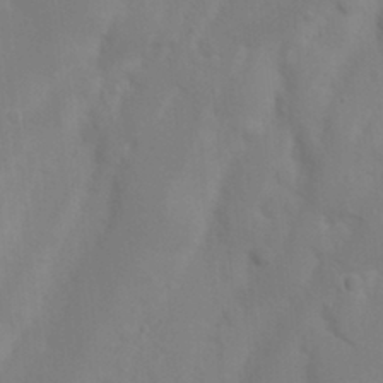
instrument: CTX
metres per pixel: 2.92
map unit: Nhu
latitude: 18.3845
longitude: -73.3671
